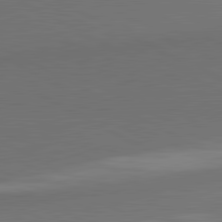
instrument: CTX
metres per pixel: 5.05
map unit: lApd
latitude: 81.8772
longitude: 159.6154
